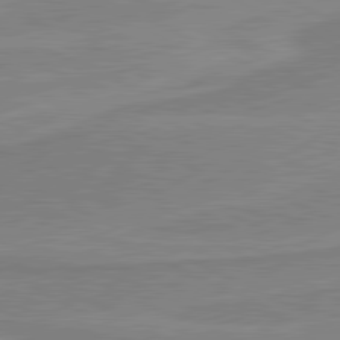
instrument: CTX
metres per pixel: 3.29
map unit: lApd
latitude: 81.0080
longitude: 169.4265
